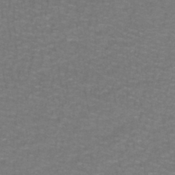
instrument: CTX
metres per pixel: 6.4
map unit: lHb
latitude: -42.6896
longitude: 55.8423
